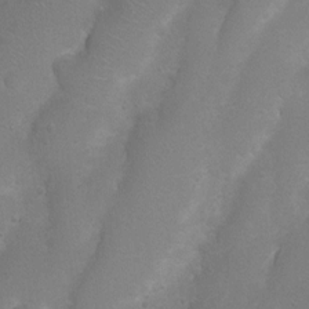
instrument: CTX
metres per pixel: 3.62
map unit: Nhu
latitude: 4.2333
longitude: -25.1025
